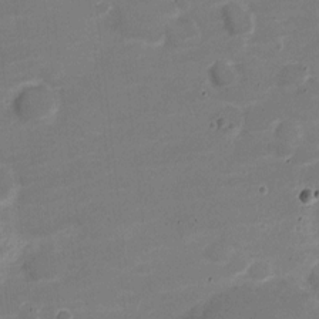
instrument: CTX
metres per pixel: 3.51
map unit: Nve
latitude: -21.1998
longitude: 104.7841
